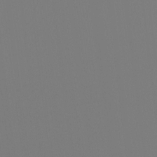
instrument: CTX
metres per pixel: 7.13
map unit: Htu
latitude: -12.8408
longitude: -70.1578
